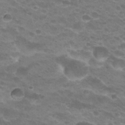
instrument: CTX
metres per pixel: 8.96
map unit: Hto
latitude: 25.7827
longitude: -29.7072
